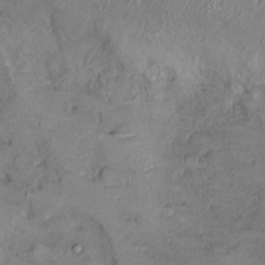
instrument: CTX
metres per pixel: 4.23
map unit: Ht
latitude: -1.8990
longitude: -13.4616
